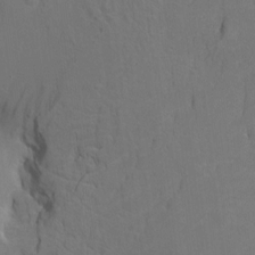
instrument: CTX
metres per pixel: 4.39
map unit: Htu
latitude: -6.2739
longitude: 144.8408
